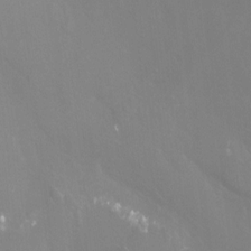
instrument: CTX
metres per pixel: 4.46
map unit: Ht
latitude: -4.1983
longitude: -26.2901
